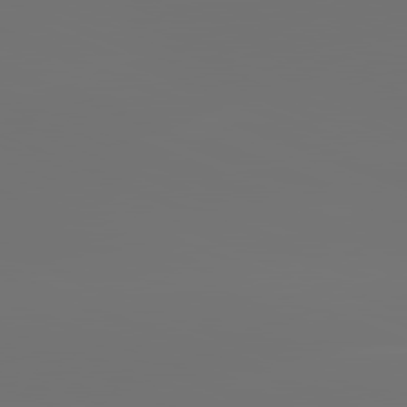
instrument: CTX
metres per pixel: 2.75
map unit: lApd
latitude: 82.0822
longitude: -153.4993
